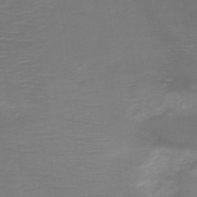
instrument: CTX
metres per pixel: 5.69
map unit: HNb
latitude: -50.2173
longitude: -45.4426
